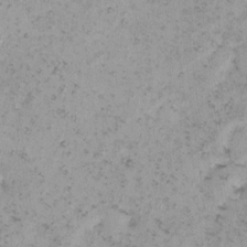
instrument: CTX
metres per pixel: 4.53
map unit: eHh
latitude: -0.4062
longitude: 18.9164
